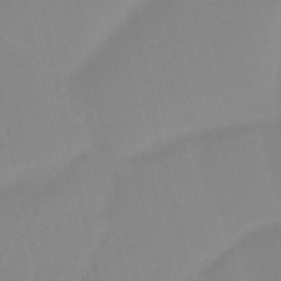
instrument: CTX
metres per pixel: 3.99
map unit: HNb
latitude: -36.1983
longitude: 55.4077
